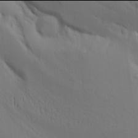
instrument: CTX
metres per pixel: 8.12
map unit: Aa
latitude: 17.9906
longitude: -124.8569
